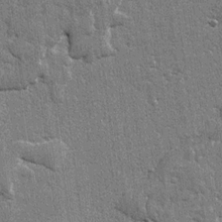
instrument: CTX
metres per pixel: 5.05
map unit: lAvf
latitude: -4.4062
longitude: -109.4804
